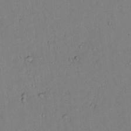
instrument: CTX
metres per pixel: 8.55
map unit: lAvf
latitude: 8.5357
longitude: 170.1039
